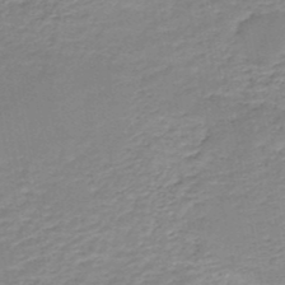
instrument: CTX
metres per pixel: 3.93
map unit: HNb
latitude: -49.0109
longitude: -39.5938
